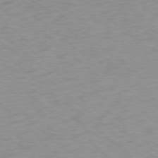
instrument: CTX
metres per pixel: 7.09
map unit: Ap
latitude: -77.4076
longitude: -77.0080
